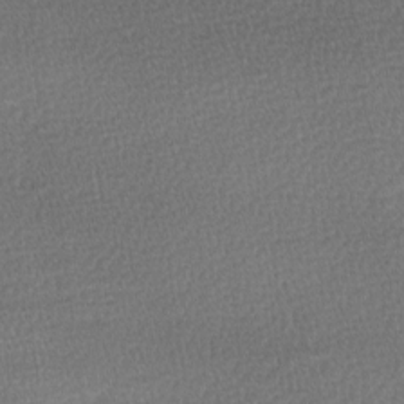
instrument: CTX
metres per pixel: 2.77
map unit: Hve
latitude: 2.5545
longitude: -122.2145
